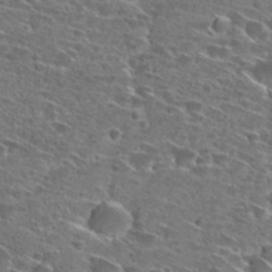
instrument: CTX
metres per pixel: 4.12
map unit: Hto
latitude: 27.4615
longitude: -46.5924
